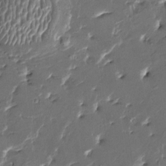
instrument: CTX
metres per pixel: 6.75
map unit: HNhu
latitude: 5.1025
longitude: -5.7450
